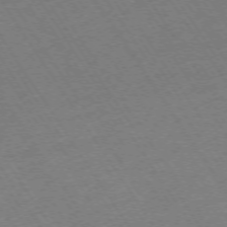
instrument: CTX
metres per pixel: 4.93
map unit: Ap
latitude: -73.2187
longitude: -71.2537
